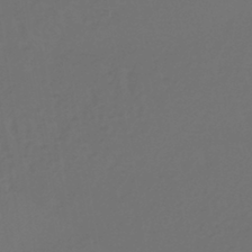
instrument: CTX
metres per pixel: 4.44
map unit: lHb
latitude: -39.6344
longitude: 63.0108
